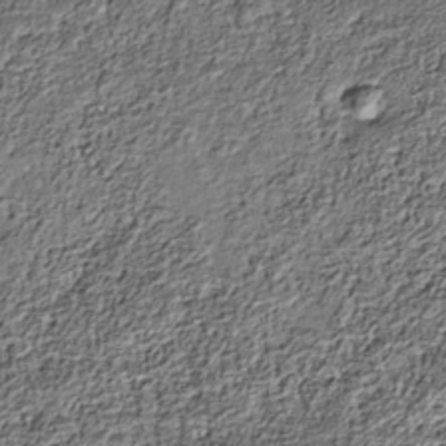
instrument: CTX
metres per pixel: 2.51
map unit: Nhe
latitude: -38.2929
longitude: -147.5560
